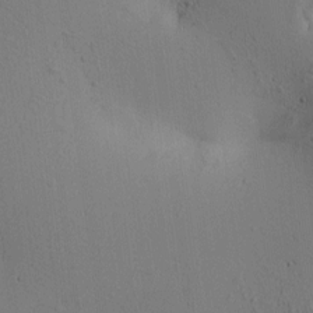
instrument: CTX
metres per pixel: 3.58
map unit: lAa
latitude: 6.6113
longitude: -114.2144
